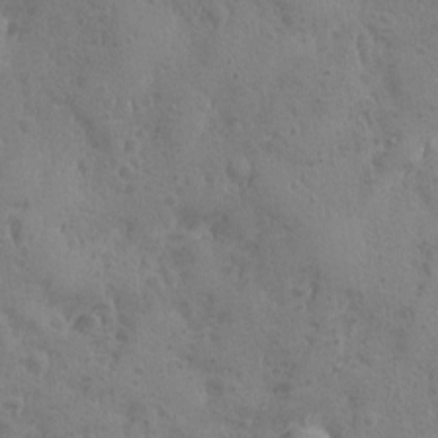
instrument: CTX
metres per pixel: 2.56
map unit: Ave
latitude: -8.3495
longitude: -119.2537
